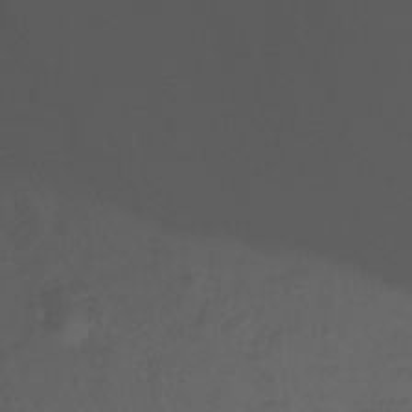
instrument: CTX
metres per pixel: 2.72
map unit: Nhu
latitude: -12.1417
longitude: -49.2726
